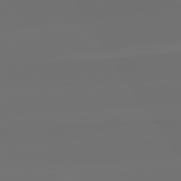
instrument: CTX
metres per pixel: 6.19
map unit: lApd
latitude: 82.2333
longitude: -160.7813
